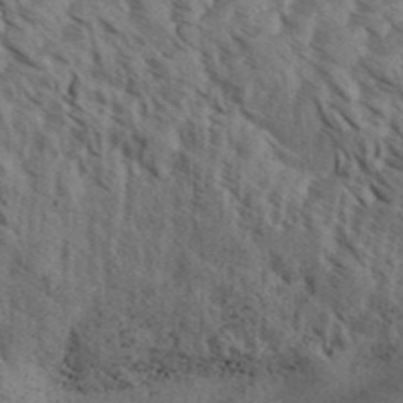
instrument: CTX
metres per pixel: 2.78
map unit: Aa
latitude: 32.6490
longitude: -138.8947
